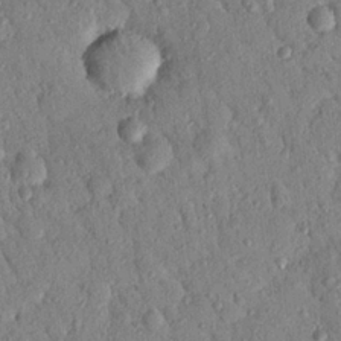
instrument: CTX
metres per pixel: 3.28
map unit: Nhu
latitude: 21.3104
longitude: -78.3845
